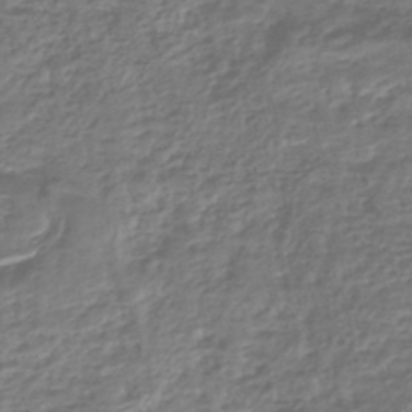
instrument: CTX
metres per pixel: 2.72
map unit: HNhu
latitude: -45.3888
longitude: 96.9920
